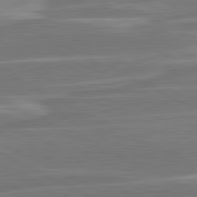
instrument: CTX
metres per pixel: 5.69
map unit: lApd
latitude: 81.3482
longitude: -129.2348
